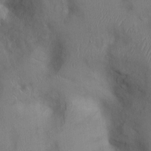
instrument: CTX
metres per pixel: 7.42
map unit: Ht
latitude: 0.0822
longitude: -13.2537
